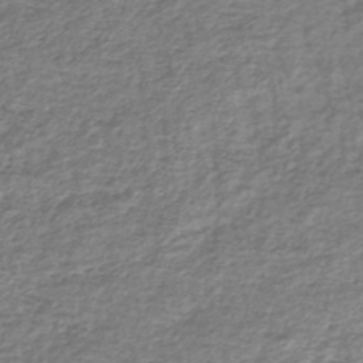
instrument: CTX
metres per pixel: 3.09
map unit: lHb
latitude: -41.2376
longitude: 70.5763
